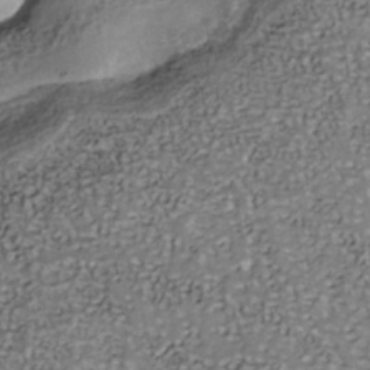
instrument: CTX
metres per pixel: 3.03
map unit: Nhu
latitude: -39.7289
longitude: -81.1403
